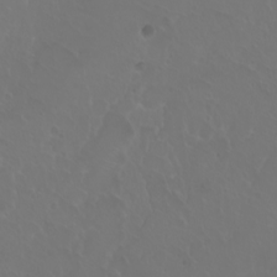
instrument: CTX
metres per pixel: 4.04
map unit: eHh
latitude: 1.0458
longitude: -54.8002
